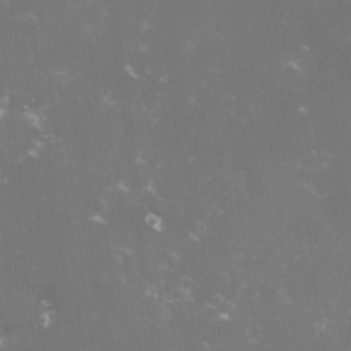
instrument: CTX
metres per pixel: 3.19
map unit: lHvf
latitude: -14.9731
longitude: -101.4049
